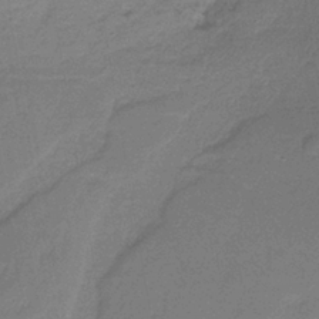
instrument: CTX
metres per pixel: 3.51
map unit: HNb
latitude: -35.3321
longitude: 59.6343
